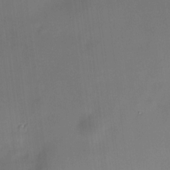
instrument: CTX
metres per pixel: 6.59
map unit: HNhu
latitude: 8.3278
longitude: 8.2739
